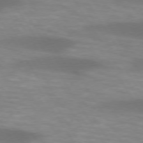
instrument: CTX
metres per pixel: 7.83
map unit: lApd
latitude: 74.1389
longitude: -53.3482
